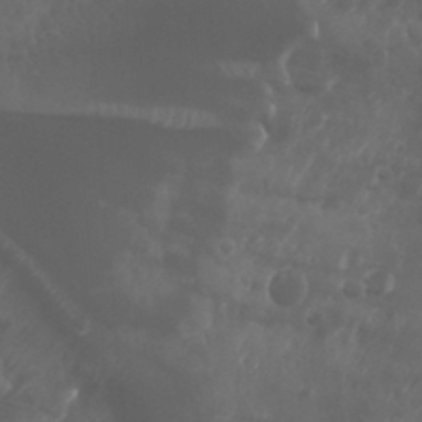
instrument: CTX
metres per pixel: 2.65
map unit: Nhu
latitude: -5.0297
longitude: -75.2537
